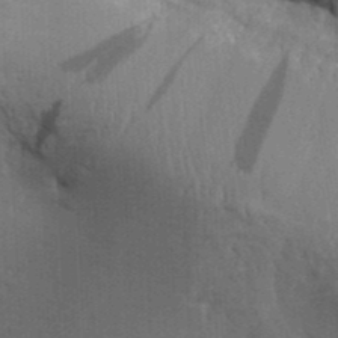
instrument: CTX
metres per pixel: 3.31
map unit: Aa
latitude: 30.6302
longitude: -135.4048
